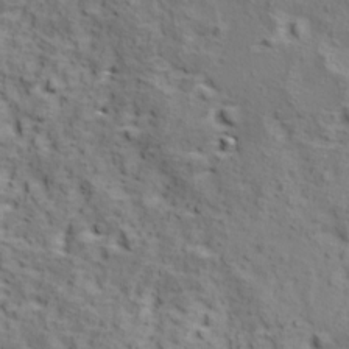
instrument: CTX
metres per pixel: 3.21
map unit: Ave
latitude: 11.4049
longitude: -105.0081
